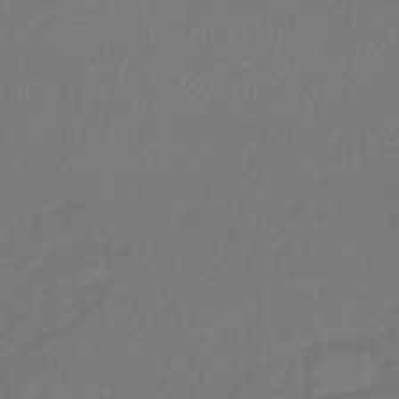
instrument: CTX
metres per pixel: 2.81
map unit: lHb
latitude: -43.0108
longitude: 60.7274
